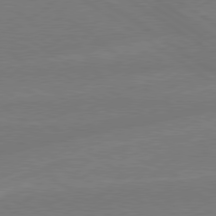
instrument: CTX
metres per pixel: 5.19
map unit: lApd
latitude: 79.1214
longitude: -143.3482
